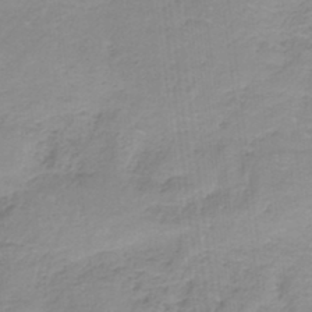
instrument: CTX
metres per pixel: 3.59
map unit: HNb
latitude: -36.5195
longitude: 55.7478
